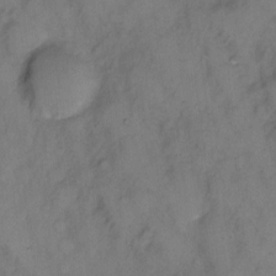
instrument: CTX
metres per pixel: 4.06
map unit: Hto
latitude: 5.5749
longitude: -61.1025
